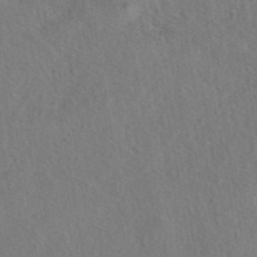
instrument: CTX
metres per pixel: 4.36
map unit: eAb
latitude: 42.8191
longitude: 104.3495
